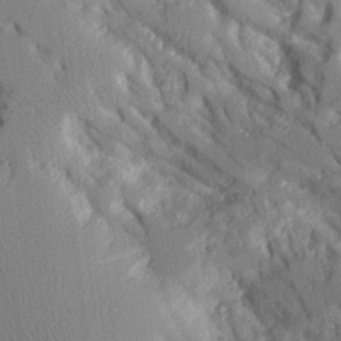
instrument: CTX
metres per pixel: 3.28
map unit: Aa
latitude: 11.8583
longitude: -125.8016
